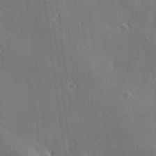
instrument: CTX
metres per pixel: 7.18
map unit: Hve
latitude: 28.3845
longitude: 145.7478
